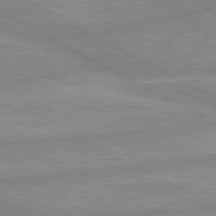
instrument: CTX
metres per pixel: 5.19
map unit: lApd
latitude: 80.3089
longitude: -168.9514
